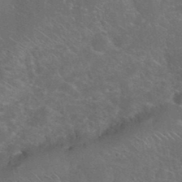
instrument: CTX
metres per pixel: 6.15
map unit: eHh
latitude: 38.4601
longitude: -64.8002
